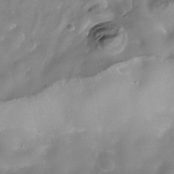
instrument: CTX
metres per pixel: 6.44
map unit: Nhe
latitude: -37.9556
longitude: -119.1214
